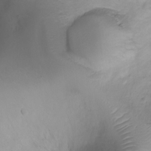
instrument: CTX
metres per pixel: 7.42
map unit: Ht
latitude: -2.6140
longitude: -18.4790
